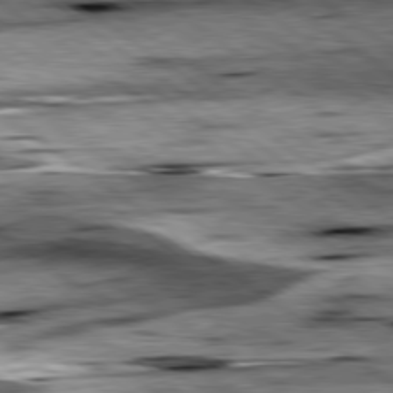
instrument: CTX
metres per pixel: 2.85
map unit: lApd
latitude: 79.2348
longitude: -48.6302
